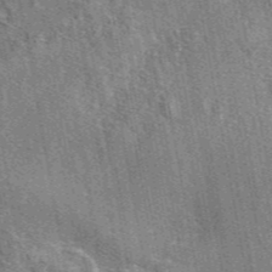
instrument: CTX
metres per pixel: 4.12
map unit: eAb
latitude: 45.4615
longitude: 110.8408
